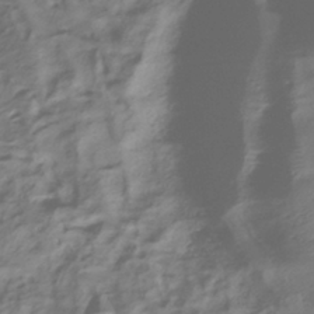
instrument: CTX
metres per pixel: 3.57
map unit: HNhu
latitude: -41.1053
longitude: 100.3873
